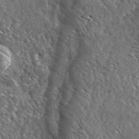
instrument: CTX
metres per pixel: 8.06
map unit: Ave
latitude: 36.9892
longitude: -110.2523
